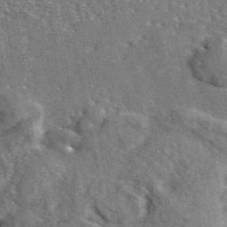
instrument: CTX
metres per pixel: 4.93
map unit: eAb
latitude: 45.4237
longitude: 111.0486
